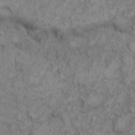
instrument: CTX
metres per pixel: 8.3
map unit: eHh
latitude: 6.7246
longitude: -65.1025
